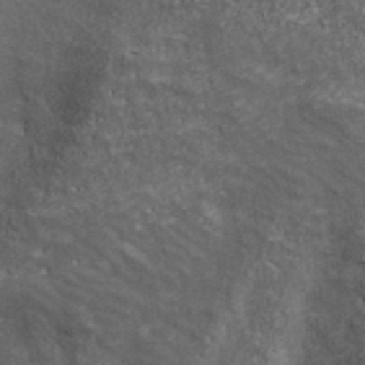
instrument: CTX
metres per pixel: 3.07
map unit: ANa
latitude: 41.4048
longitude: 26.8596
